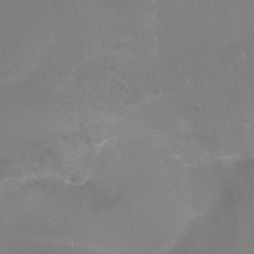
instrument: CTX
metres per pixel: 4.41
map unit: Ht
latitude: -10.2362
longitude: -27.9717
